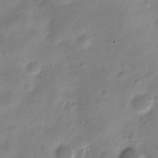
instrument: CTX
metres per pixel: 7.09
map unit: Nve
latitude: -23.7667
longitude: 106.0094
